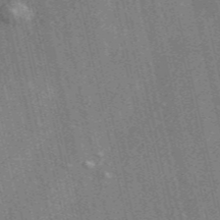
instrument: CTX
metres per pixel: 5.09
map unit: ANa
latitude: 48.1200
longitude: -76.1200
